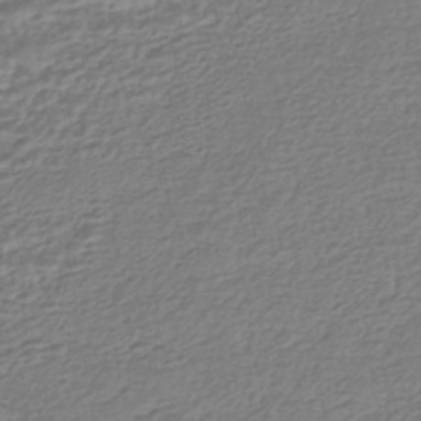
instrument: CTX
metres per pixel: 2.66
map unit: HNhu
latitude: -43.6721
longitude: 105.0675
